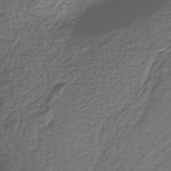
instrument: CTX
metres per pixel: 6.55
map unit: eAb
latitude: -38.8786
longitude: 52.9352
